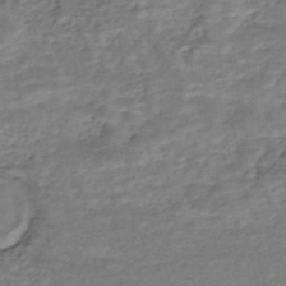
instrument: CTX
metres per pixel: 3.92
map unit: Nhe
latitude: -47.8989
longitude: -171.4804
